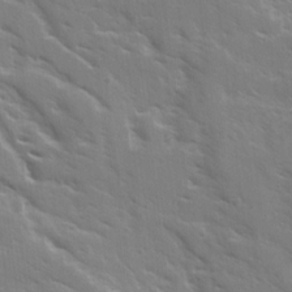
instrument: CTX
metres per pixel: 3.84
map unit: Ave
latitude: 15.5749
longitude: -130.4223
